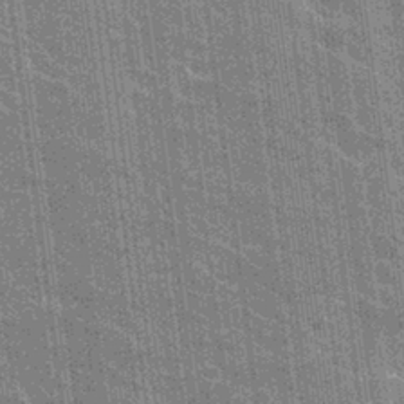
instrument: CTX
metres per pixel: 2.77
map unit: Hto
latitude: 27.0648
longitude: -41.2348
